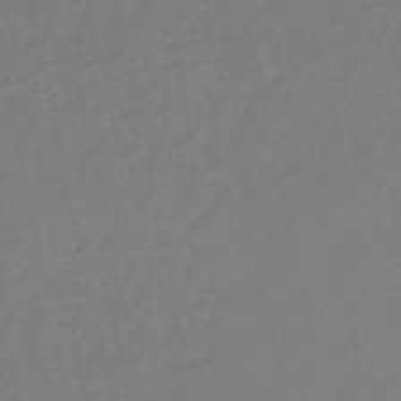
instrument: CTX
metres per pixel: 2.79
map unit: eHh
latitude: -53.3320
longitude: -24.3656
